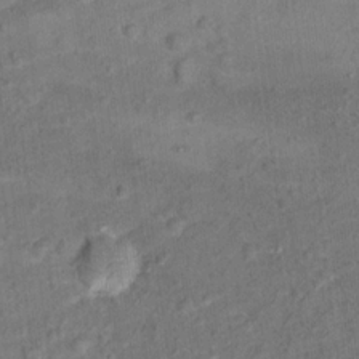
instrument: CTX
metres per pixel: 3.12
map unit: Hto
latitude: 15.8017
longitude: -42.1200
